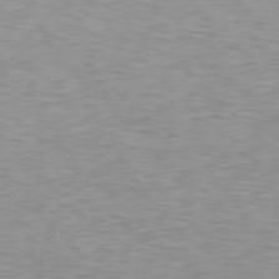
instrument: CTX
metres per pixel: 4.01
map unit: Hpe
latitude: 78.5546
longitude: -166.6679
